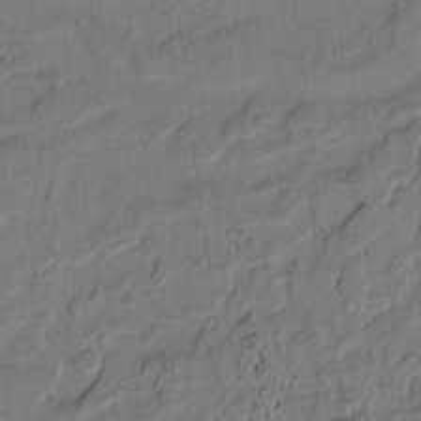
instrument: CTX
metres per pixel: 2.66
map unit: lAvf
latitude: 4.8002
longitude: 168.9541
